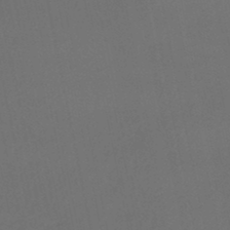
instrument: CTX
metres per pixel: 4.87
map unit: lHb
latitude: -45.8045
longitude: 61.2376
